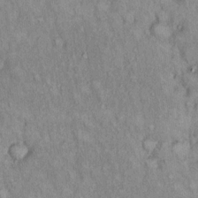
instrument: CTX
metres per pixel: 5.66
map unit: Hto
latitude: 14.5546
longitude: -61.0269
